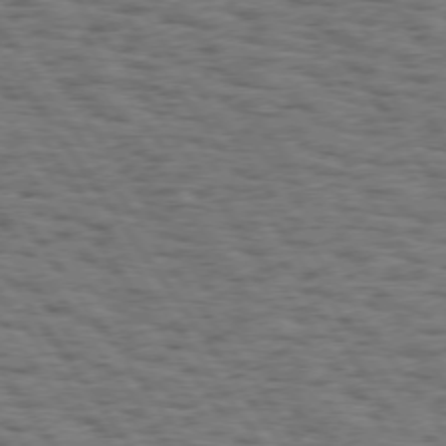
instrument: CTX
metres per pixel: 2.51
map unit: Hpe
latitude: 74.3845
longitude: -134.4223
